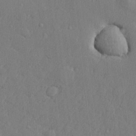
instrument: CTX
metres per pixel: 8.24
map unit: lHvf
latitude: 23.4615
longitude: 142.3873
